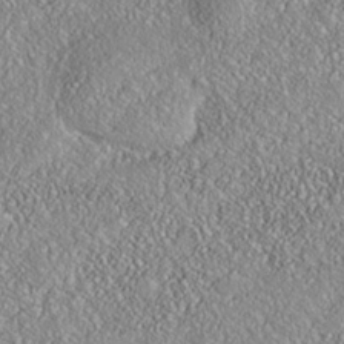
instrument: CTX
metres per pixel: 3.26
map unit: Nhe
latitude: -38.0472
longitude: 138.2740
